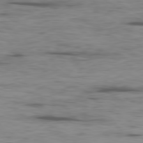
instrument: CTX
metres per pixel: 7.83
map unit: Ap
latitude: -80.2362
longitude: -91.7072
